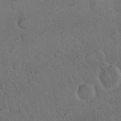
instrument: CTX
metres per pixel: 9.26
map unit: eHh
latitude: 20.2712
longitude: -61.9339
